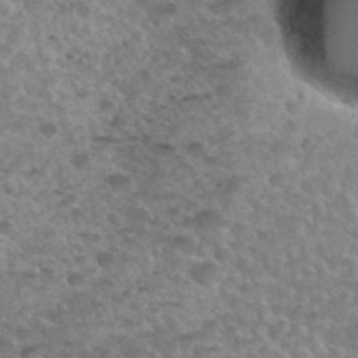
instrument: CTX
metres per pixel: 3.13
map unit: Hto
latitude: 36.1200
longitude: -50.0633
